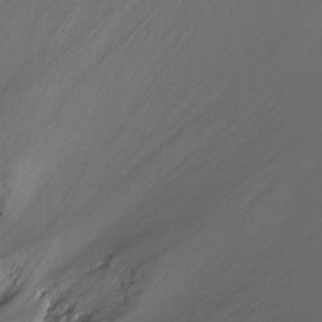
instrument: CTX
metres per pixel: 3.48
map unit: Ht
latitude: -8.8975
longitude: -20.0633
